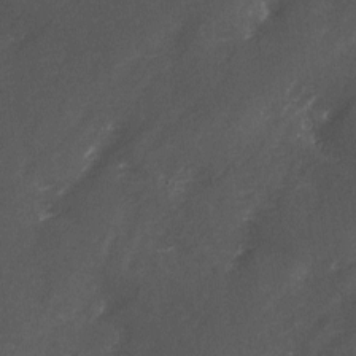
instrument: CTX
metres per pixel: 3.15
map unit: Ave
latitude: 1.8583
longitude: -111.7072
